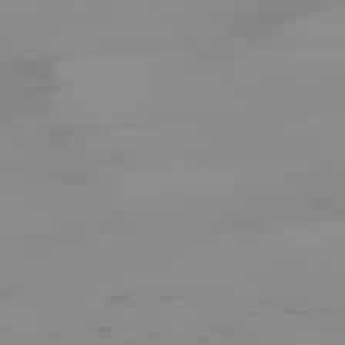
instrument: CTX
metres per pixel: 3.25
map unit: Ap
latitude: -77.5399
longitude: -82.2711
